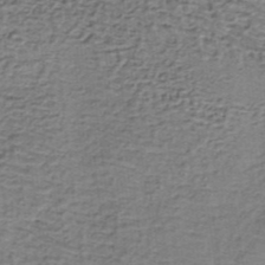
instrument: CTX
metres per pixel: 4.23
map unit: lHb
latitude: -36.6140
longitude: 60.6141
